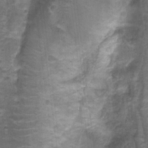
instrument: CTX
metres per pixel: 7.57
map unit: Nhu
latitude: 3.3670
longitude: -17.6882
